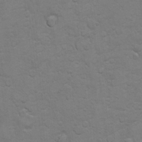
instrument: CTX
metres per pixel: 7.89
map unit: Ht
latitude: 11.7072
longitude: -33.2915
